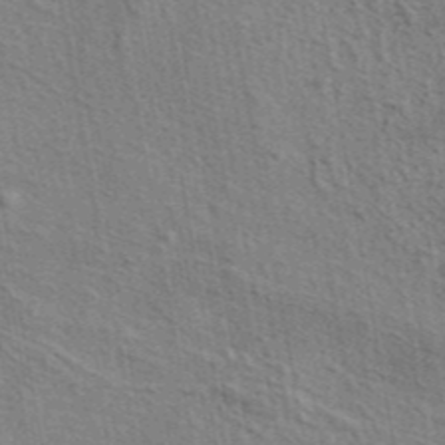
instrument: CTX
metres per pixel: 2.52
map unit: eAb
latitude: 43.4238
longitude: 113.8989
